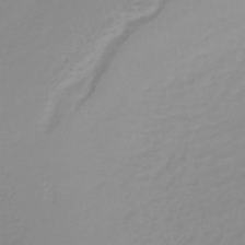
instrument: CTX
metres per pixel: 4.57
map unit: lHb
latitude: -36.5195
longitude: 61.5021
